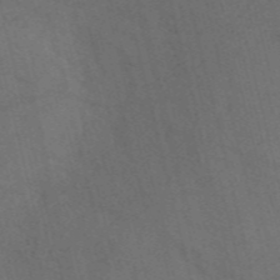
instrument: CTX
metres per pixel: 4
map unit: Nve
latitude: -57.5210
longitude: 51.3321
